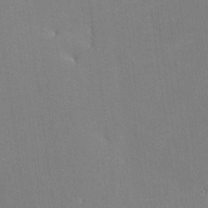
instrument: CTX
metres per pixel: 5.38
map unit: lHvf
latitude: -11.1620
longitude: -102.3656
